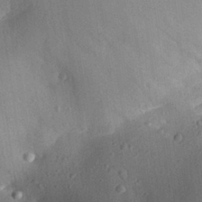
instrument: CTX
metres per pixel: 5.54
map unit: Aa
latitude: 29.4237
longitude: -144.1955
